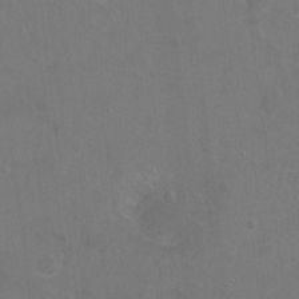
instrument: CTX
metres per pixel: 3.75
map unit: Hto
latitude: -7.4643
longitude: -35.7827
